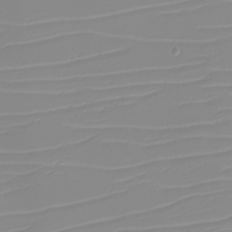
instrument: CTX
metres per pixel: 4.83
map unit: eHh
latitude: -5.8422
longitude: -84.8002
